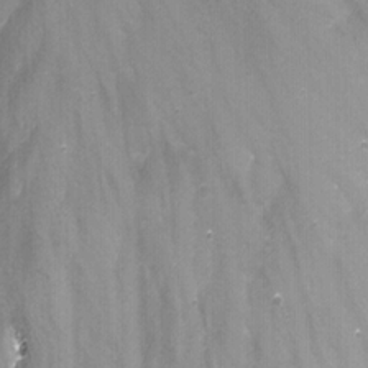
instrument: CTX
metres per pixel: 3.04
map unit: Nhu
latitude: -13.8611
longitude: -65.5749
